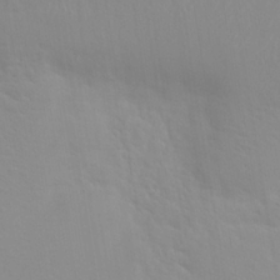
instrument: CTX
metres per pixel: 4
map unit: Hto
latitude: 20.2145
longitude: -33.9339
